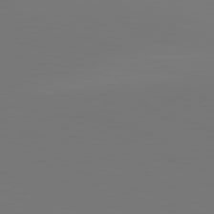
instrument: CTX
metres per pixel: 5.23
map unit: lApd
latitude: 81.8016
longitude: 146.2361
